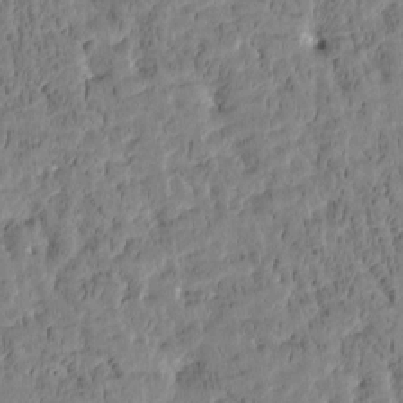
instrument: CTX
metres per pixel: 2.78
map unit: Htu
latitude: -3.6910
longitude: 175.6154
